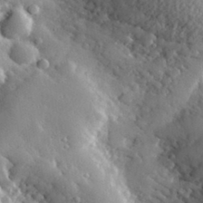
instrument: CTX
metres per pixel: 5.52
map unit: lHvf
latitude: 33.1592
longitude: -84.8758
